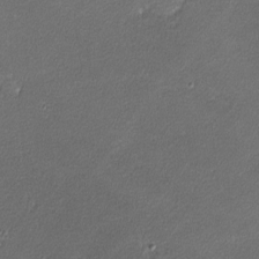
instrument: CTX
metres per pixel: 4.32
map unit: lHvf
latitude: -11.9556
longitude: -102.9891
